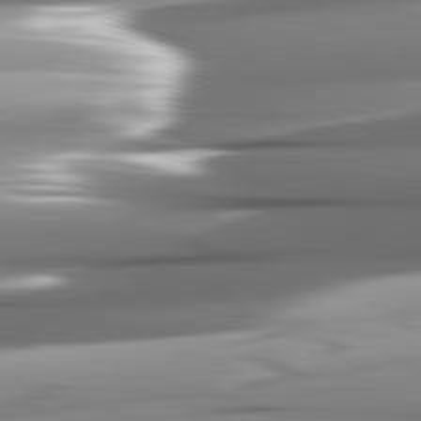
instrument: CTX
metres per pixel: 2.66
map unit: lApd
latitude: 82.2900
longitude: -141.2159
